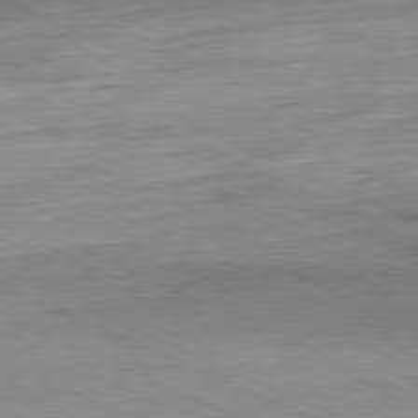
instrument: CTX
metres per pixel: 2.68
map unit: Ap
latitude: -81.2943
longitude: -71.5371
